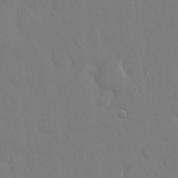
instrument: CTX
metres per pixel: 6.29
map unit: eHh
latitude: 14.8191
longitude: -71.2537
